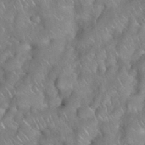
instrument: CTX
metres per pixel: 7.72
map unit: eHh
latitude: 39.3293
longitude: -58.2523
